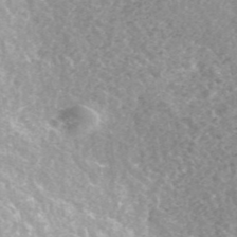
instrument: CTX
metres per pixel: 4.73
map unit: ANa
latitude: 43.3104
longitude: 24.8219
